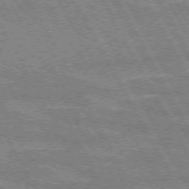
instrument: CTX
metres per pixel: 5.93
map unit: lApd
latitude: 72.3657
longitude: -55.0269
